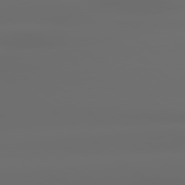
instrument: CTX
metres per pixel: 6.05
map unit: lApd
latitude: 79.1403
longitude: -135.9150
